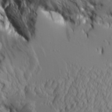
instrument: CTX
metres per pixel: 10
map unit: Aa
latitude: 7.8961
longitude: -129.2726
